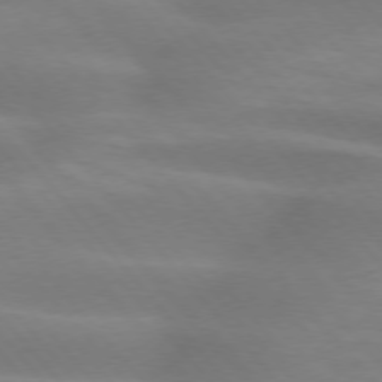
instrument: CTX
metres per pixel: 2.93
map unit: lApd
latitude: 74.3467
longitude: -60.9324
